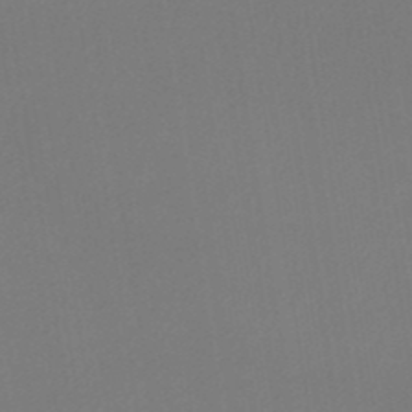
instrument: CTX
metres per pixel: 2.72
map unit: eHb
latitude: -49.6911
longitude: 67.6533
